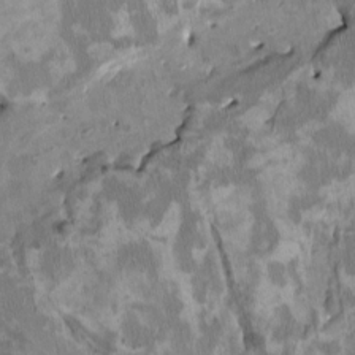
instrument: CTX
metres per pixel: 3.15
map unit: HNhu
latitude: 3.1214
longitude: -4.5735
